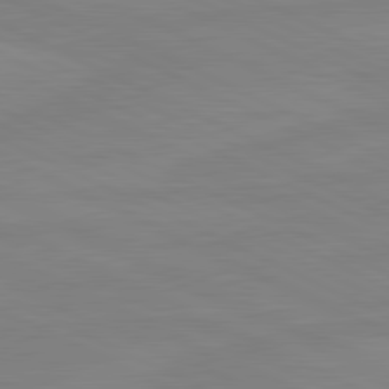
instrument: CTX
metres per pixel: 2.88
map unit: lApd
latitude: 81.3671
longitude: -177.5749
